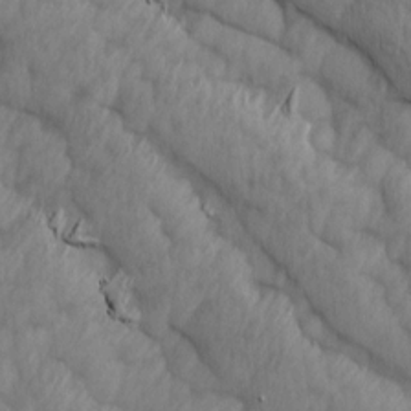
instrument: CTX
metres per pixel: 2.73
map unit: Ave
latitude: 13.2915
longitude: -105.9906
